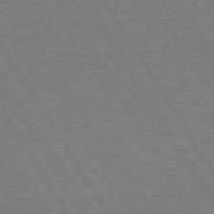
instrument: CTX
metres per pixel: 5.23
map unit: Hpe
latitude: 73.3104
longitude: -123.6127
